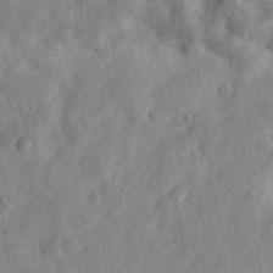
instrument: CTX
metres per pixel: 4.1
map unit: eHh
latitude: 30.8380
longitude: -75.7828
